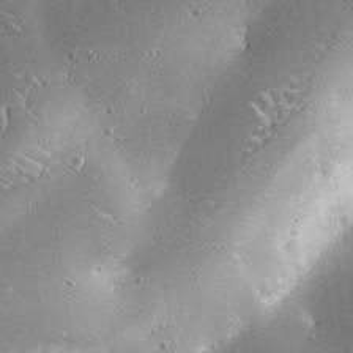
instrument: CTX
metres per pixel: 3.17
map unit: eHh
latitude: 25.0269
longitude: -89.6694
